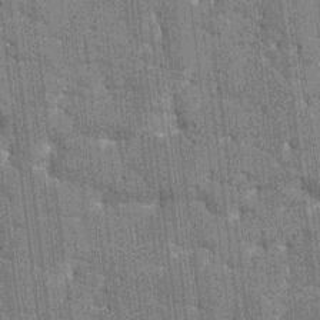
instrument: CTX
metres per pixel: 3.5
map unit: HNhu
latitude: 7.3482
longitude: -5.9717
